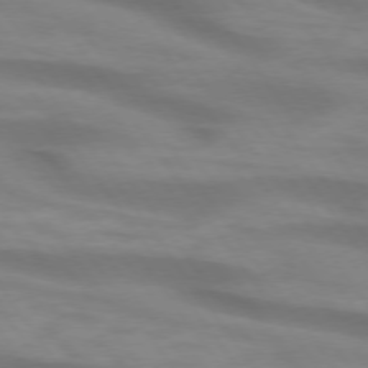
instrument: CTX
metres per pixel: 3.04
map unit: lApd
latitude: 74.5924
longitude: -59.6505
